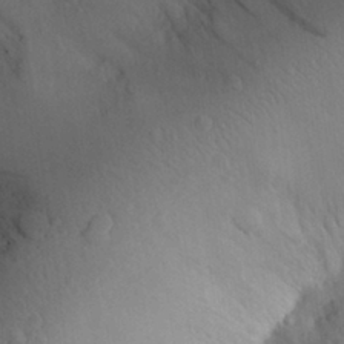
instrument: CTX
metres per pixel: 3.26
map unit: Aa
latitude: 28.4790
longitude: -145.3481
